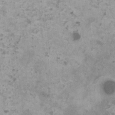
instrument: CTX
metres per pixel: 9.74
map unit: HNhu
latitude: 1.0836
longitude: 3.6721
